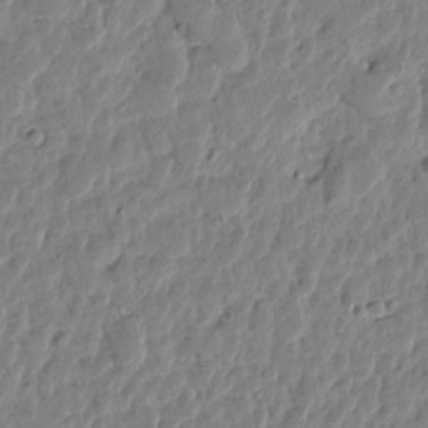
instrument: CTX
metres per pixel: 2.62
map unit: Htu
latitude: 1.9339
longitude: -178.6491
